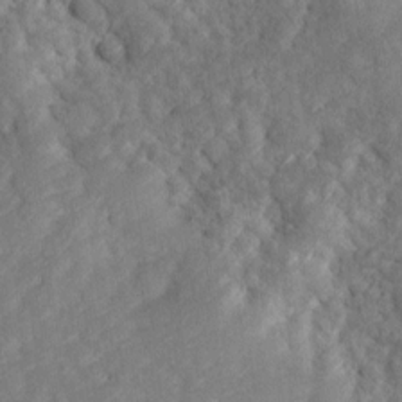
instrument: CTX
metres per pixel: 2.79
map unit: Ave
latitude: 16.9703
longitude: -135.1214
